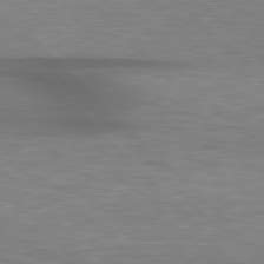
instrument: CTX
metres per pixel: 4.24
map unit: lApd
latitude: 78.9703
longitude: -115.6504
